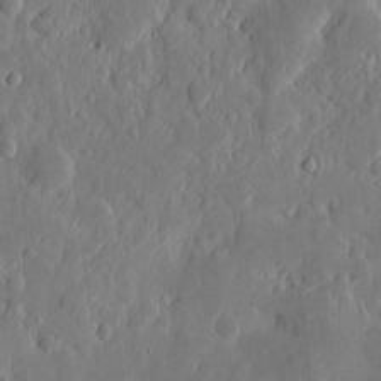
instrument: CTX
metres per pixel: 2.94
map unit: eHh
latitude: 7.0836
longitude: -72.7247
